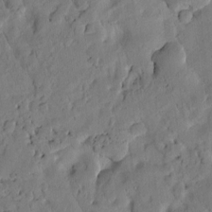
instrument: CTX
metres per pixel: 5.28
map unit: Htu
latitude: 3.0836
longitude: 178.5384
